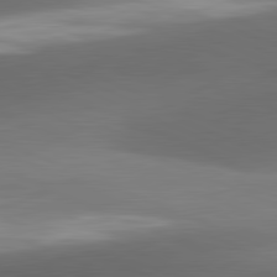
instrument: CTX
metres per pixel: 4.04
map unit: lApd
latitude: 81.7261
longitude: 132.5574
